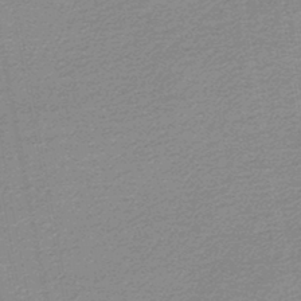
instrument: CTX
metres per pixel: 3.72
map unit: lHb
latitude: -45.9367
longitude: 58.1038
